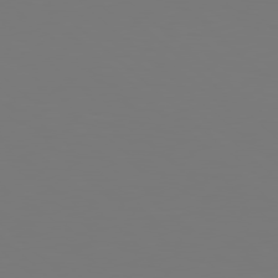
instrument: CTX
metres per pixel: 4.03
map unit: Hpe
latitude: 78.3090
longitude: -162.7813
